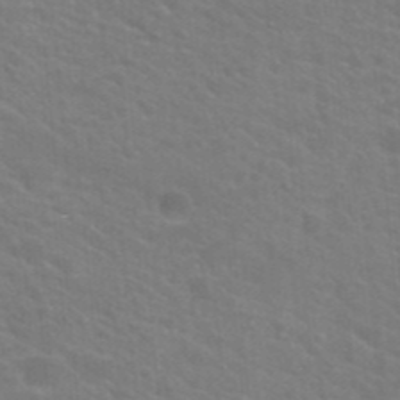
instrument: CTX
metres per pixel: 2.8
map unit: Hto
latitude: 23.6694
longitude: -36.8191
